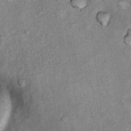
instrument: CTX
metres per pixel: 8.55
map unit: Nhu
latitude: 7.1403
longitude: -23.8016
